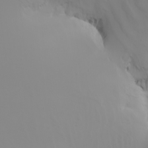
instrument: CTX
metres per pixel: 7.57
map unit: Nhu
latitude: -6.0283
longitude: -96.3467
